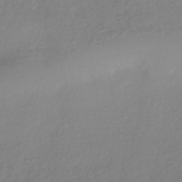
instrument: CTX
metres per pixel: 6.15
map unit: HNhu
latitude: -44.2173
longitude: 96.2929
